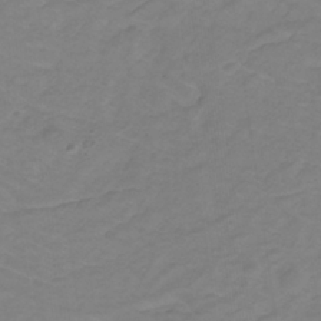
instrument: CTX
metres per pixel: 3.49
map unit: lHb
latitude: -30.8408
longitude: 64.8975
